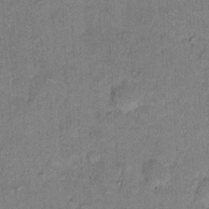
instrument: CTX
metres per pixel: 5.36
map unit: Hto
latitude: 10.6869
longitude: -61.9528
